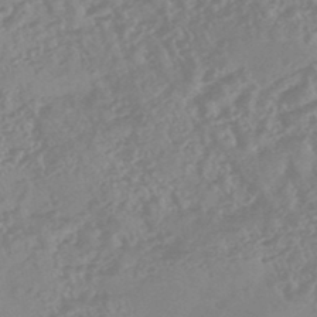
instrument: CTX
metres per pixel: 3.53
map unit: HNhu
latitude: -45.3321
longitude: 91.6722
